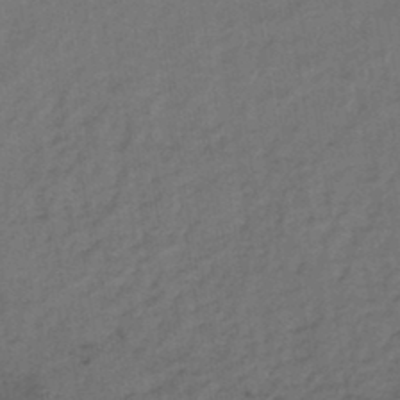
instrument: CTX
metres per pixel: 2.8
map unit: HNb
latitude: -44.0283
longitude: -38.4601
